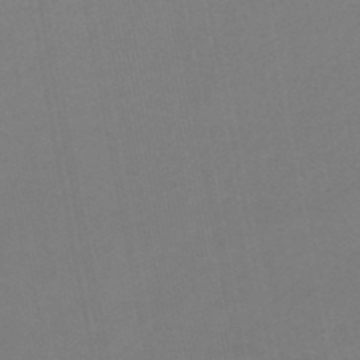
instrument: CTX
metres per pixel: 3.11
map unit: lHb
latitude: -47.3509
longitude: 75.0487
